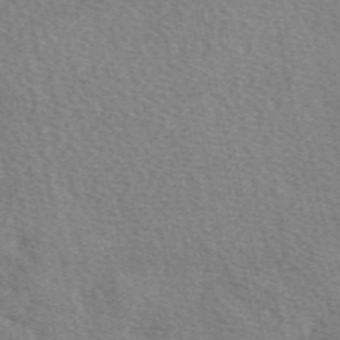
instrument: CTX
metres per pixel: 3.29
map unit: eAb
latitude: 50.4790
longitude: 108.3684
